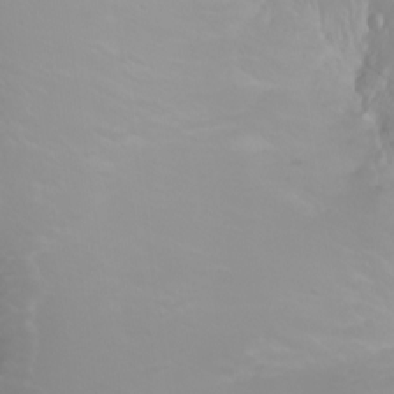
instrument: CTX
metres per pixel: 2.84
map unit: Ht
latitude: -1.2943
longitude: -61.3104
